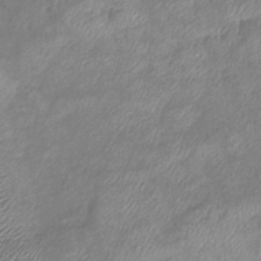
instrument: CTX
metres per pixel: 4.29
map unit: eHb
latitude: -39.0109
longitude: 78.5384
